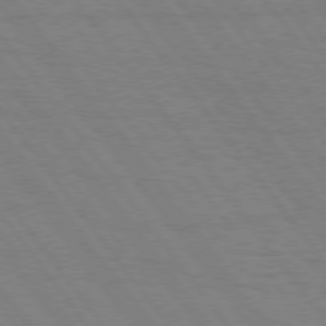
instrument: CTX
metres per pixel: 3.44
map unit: Hpe
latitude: 75.0647
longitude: -145.0080
